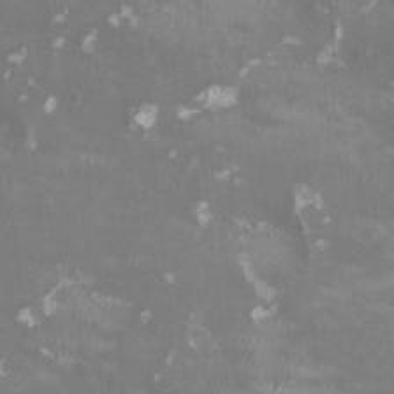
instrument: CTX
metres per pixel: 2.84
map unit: HNhu
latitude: -0.1228
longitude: -3.3670
